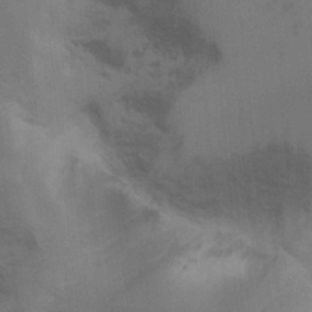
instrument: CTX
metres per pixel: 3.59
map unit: Hto
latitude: 11.9906
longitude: -35.8583
